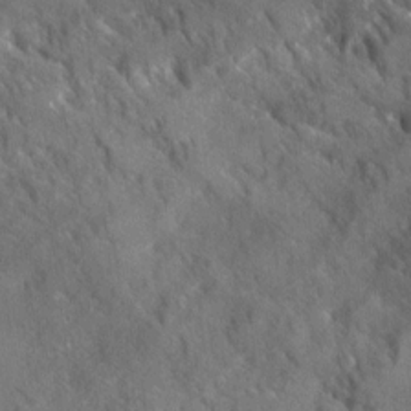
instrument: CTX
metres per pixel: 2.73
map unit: Ave
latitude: 17.5749
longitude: -130.1956
